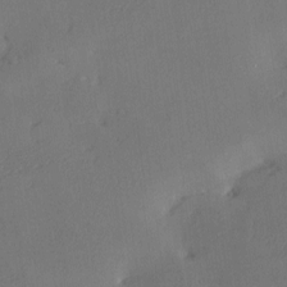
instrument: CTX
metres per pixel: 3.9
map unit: Nhu
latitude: 0.2144
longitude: -77.0647
